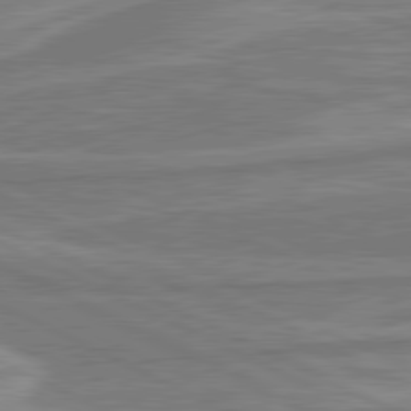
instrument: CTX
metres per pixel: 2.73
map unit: lApd
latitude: 80.8380
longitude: -175.3482
